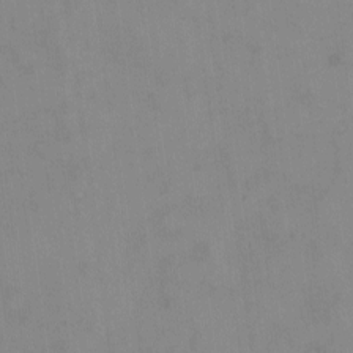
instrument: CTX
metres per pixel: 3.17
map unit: eHh
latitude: -8.8975
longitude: -68.4034
